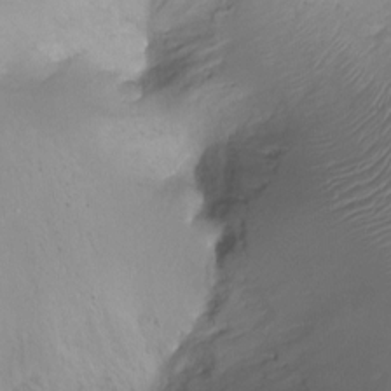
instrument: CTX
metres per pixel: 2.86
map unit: Ht
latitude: -17.7100
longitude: -44.4412
